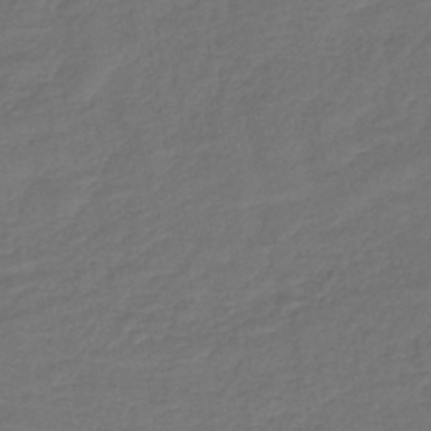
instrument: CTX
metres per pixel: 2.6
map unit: lHb
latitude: -43.5588
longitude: 76.7463
